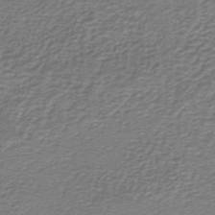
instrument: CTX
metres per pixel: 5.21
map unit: lHb
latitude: -41.4832
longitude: 52.3306
